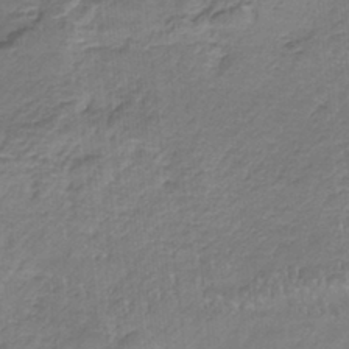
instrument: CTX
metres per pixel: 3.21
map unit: HNb
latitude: -35.1053
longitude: 57.7100
